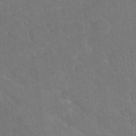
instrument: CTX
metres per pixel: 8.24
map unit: Ave
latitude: 18.7246
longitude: -136.3845
